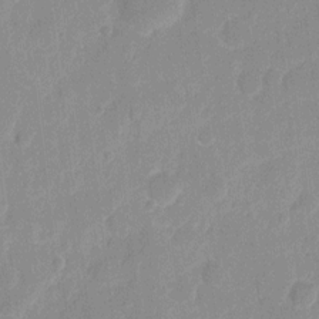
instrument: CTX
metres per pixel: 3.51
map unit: eHh
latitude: 9.8017
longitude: -66.7057
